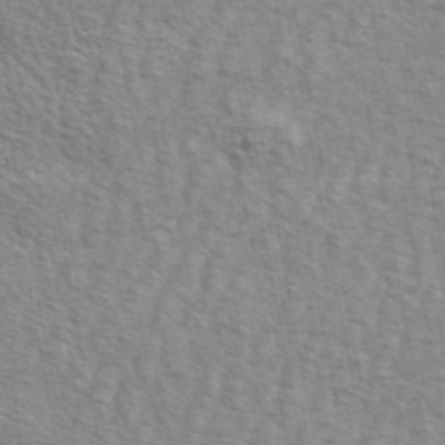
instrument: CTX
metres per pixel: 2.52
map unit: ANa
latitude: 46.1956
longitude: -84.6113
